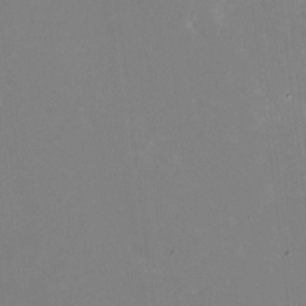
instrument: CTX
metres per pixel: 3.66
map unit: HNhu
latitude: -1.1809
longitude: -4.8947
